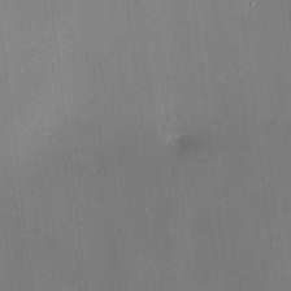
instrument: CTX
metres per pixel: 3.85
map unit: HNhu
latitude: 8.6113
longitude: 9.2565
